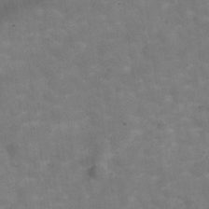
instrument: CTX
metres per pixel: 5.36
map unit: Hve
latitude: -30.4062
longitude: 93.7100
